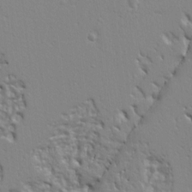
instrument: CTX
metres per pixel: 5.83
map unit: Ht
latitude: 8.4223
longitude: -77.2348
